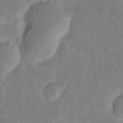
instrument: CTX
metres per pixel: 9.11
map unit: eHh
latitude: 6.8380
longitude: -70.2711
